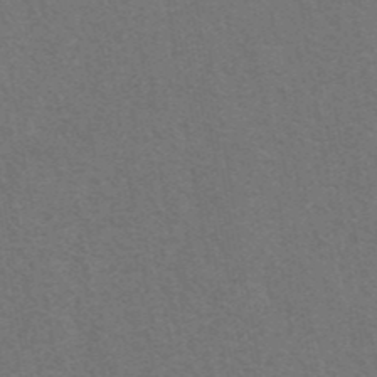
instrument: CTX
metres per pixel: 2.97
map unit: eAb
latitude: 42.4034
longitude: 108.1795
